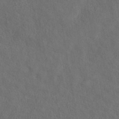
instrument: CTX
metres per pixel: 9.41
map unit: eAb
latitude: 43.8583
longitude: 109.8611
